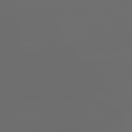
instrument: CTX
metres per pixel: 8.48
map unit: lApd
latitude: 83.6316
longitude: -128.6490
